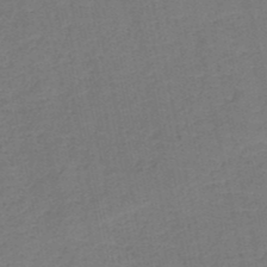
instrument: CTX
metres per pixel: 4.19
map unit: HNb
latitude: -50.5007
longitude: -49.0269
